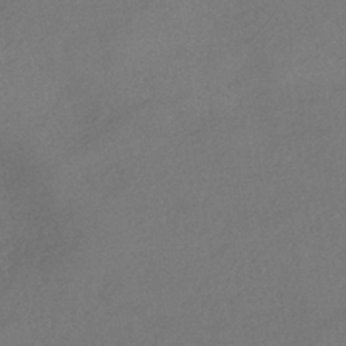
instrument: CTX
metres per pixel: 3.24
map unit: eHh
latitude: -42.3684
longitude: 120.5951
